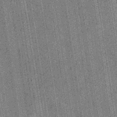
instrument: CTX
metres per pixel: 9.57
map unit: eHb
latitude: -40.3684
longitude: 82.4818
